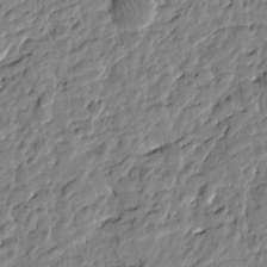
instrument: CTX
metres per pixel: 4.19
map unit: Htu
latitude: -1.4077
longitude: -179.0837
